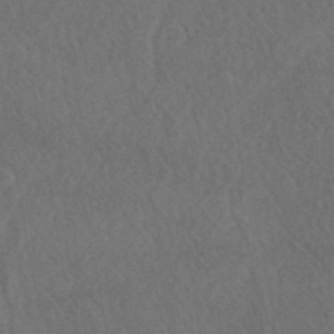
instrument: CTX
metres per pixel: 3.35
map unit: ANa
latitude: 40.6301
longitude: 18.4062
